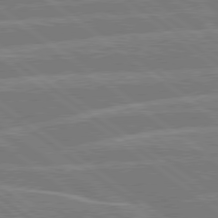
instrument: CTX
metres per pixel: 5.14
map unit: Hpe
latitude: 78.9514
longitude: -129.7261
